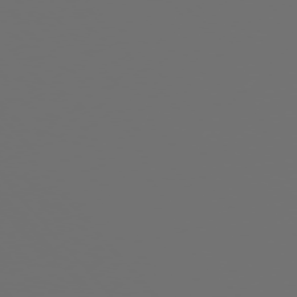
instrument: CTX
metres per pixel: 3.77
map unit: Ap
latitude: -76.1606
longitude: -63.6316
